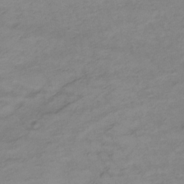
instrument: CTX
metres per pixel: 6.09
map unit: lHb
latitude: -35.1809
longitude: 72.5574
